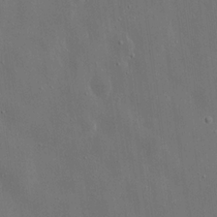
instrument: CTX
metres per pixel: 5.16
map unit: Nhu
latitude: 19.2726
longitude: -72.3468
